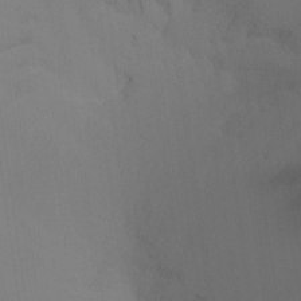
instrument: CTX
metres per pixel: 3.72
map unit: Nhu
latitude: -14.2173
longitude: -63.9339
